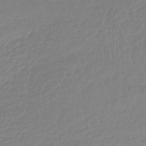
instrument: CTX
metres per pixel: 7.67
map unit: lHb
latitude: -41.4265
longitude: 67.2943
